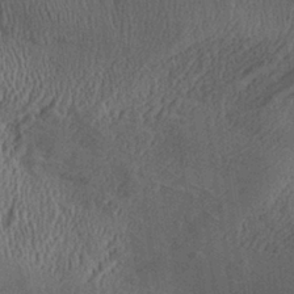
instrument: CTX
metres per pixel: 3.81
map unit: Aa
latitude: 29.1970
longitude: -136.5924
